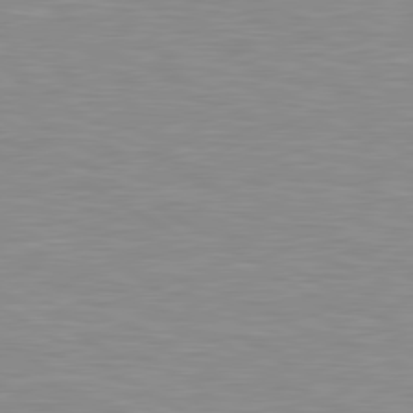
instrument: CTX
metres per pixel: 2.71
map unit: lApd
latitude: 80.1389
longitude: 171.9556
